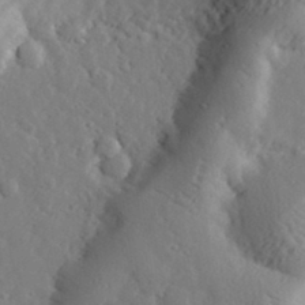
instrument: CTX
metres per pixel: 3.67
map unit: lHvf
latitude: 32.8569
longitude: -82.8569
